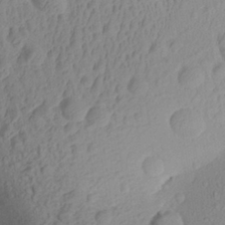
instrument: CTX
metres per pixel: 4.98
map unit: Aa
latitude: 27.1025
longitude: -135.4804
